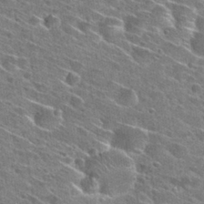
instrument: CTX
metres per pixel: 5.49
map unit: Hto
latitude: 28.3656
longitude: -45.3859
